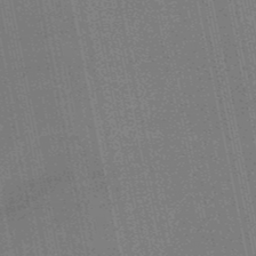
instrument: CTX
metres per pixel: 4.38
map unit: lHb
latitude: -49.5022
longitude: 74.0283
